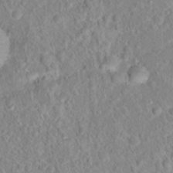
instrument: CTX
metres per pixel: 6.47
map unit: Hto
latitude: 16.4412
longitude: -41.2159
